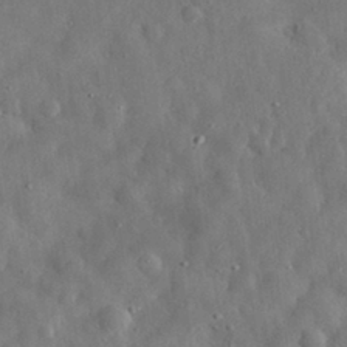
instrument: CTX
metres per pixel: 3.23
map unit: eHh
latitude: 30.5168
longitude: -74.5357
